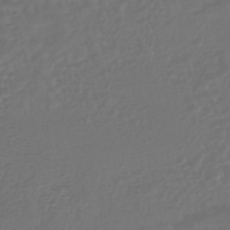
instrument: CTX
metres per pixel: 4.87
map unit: HNhu
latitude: -46.3684
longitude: 99.2943
